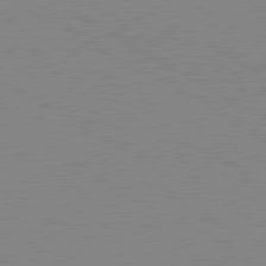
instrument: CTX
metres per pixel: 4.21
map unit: lApd
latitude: 80.5735
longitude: 151.9178
